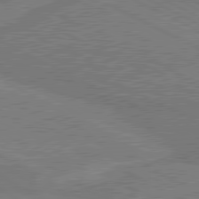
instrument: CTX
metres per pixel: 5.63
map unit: lApd
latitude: 80.6490
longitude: 140.8219
